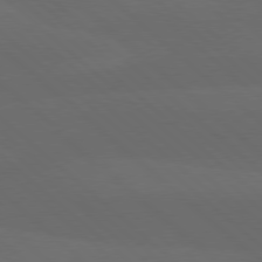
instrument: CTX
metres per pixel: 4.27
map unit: lApd
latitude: 78.0255
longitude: -56.2900
